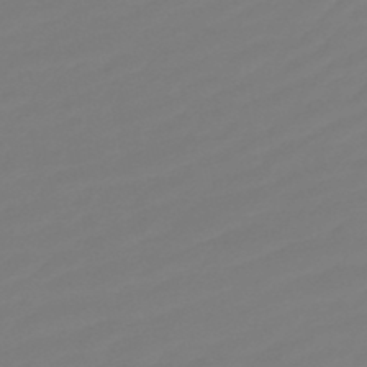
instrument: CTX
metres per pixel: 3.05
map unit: lHb
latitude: -46.3117
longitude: 59.5021
